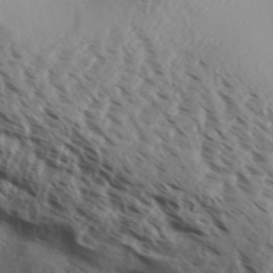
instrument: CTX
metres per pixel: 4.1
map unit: Aa
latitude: 32.4034
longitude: -139.4993
